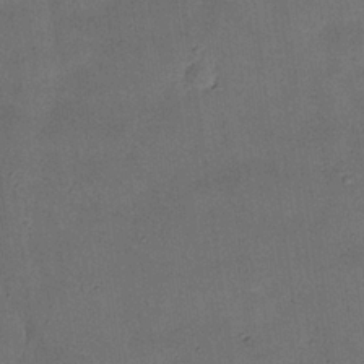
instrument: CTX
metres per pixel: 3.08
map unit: Nhu
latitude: 25.6127
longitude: -71.3293
